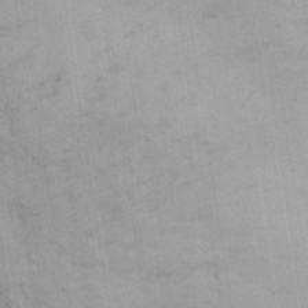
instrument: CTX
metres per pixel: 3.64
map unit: eHh
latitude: 31.9339
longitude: -67.0836
